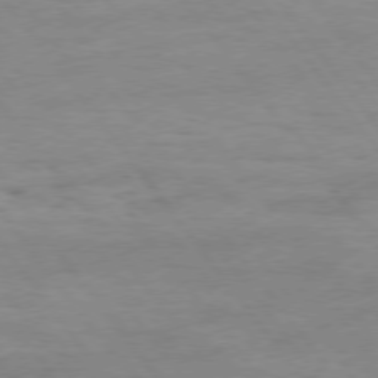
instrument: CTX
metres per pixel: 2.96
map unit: Hpe
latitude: 75.0647
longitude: -143.4616
